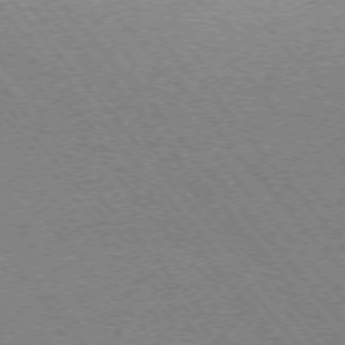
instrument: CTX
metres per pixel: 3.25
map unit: Ap
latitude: -75.5211
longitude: -86.3467
